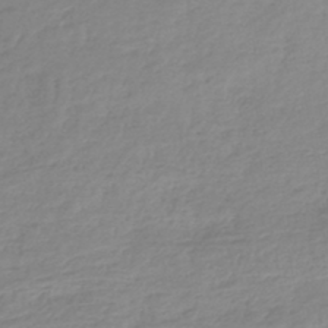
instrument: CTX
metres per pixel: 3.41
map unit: lHb
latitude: -44.1039
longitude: 70.2173
